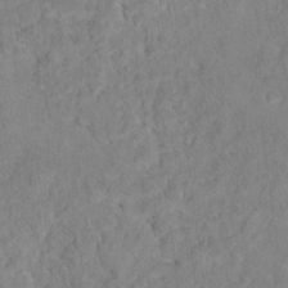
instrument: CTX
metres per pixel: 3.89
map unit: Hto
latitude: 15.9717
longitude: -40.5356
